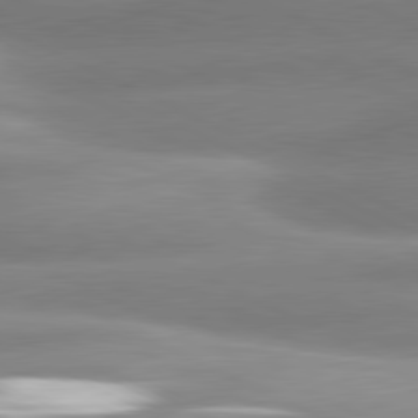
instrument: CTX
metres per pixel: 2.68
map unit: lApd
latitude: 80.9514
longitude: -159.6694
